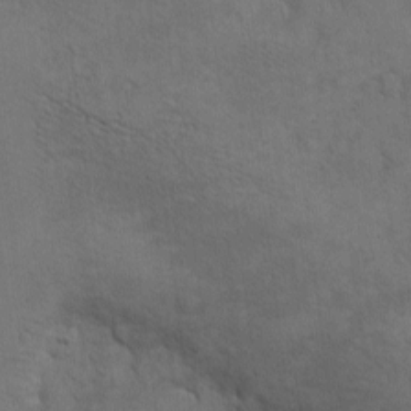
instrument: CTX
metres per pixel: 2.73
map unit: eHh
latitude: -8.8219
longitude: -68.9324
